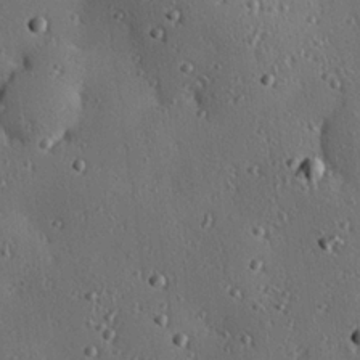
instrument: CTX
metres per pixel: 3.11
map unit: eHh
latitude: 23.2537
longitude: -91.4426
